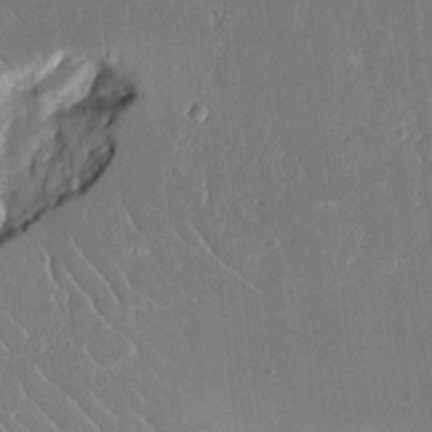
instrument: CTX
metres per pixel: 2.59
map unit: Aa
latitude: 12.5357
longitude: -126.4601
